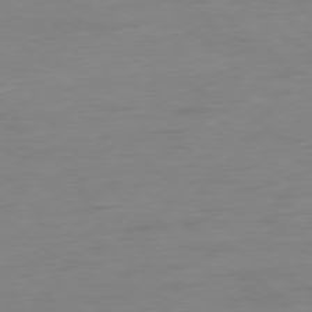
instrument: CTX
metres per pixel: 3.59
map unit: Ap
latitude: -78.7274
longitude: -59.5182
